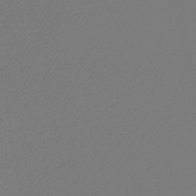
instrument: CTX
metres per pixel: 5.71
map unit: lHb
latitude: -46.0661
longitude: 59.8800
